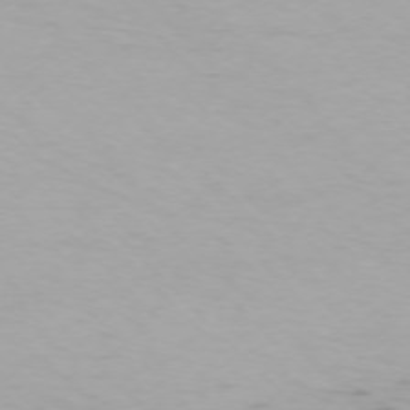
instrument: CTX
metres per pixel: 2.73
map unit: Ap
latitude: -75.5777
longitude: -68.4412
